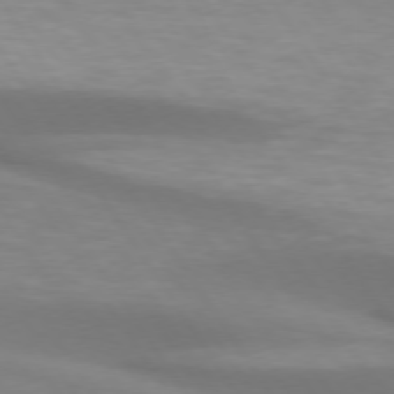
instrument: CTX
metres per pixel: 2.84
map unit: lApd
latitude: 74.4979
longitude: -50.6301
